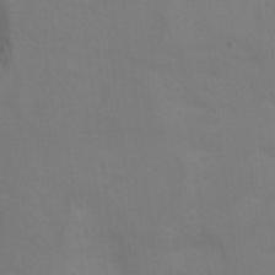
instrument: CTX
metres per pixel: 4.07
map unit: Ht
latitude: 10.3467
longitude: -32.6868
